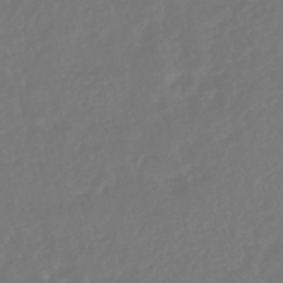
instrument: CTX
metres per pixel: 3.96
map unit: HNhu
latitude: -46.1794
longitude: 103.9178
